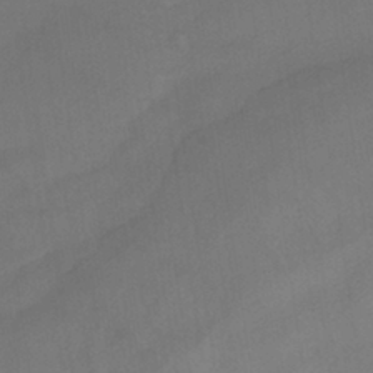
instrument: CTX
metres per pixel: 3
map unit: HNhu
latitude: -41.4454
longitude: 101.7855
